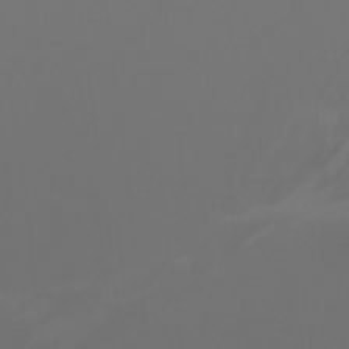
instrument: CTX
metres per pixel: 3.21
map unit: Nhu
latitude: -7.5210
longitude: -72.0255
